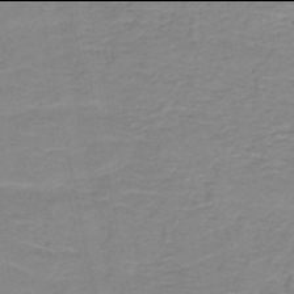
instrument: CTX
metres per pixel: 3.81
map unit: HNb
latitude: -50.0094
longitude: -48.2334
